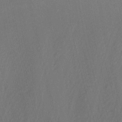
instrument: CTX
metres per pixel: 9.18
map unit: Nhu
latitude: -7.1242
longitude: -89.5938
